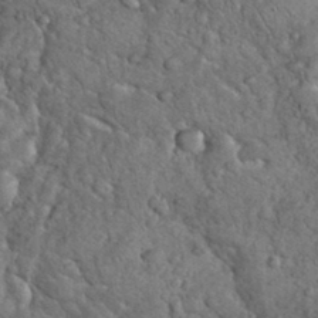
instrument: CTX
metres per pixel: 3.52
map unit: eHh
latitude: 34.2900
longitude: -65.8961
